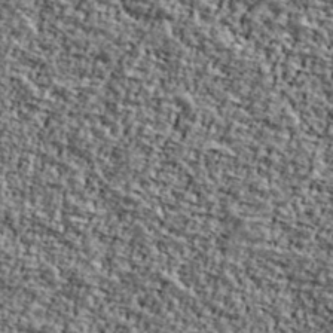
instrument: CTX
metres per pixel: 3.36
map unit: Ave
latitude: 41.8583
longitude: -110.7058
